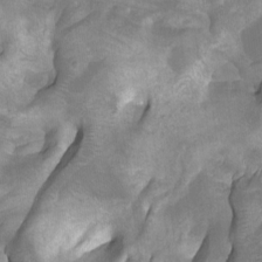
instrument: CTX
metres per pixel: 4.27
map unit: Htu
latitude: -7.2943
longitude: -49.3293
